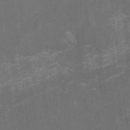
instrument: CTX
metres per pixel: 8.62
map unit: eHh
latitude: -1.7856
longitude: -79.9528
